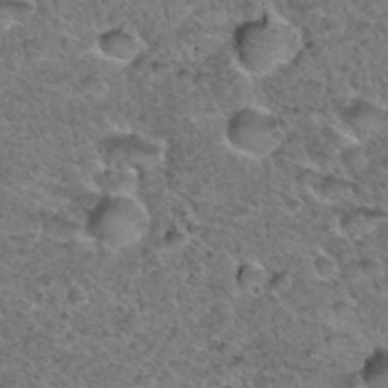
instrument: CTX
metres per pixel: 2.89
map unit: Hto
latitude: 35.7071
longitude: -48.0633
